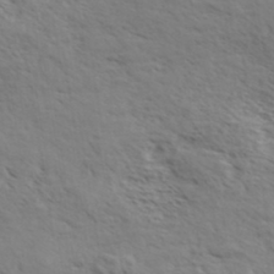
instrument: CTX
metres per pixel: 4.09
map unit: eHh
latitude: 36.4412
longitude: -139.2348
